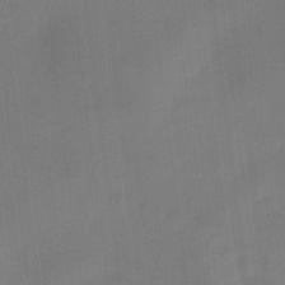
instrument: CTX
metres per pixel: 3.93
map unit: HNhu
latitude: 8.9892
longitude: 9.7855
